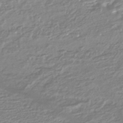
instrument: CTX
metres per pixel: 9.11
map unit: HNhu
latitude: -44.6707
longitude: 96.3495
